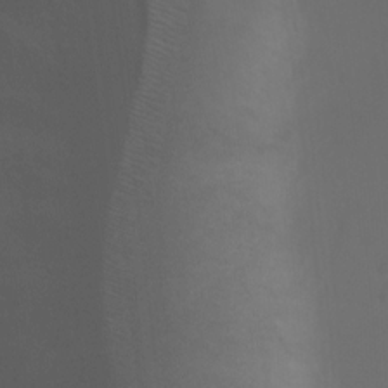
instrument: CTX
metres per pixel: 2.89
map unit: Ht
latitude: 1.6505
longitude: -22.1200
